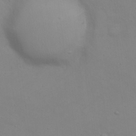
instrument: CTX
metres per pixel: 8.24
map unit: eHh
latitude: 22.0822
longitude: -65.3293
